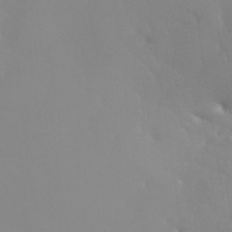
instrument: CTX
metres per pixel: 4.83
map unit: Nhu
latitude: 30.9136
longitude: -57.5560
